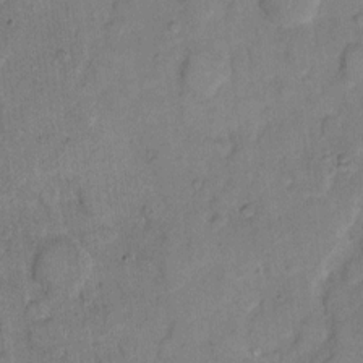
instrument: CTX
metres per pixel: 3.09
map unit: eHh
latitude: 11.4616
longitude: -64.6868
